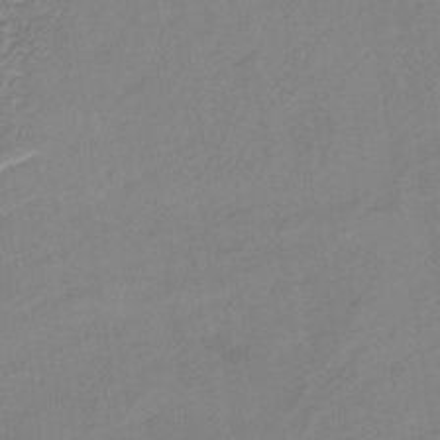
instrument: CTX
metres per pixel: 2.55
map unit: HNb
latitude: -34.9542
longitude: 56.7085
